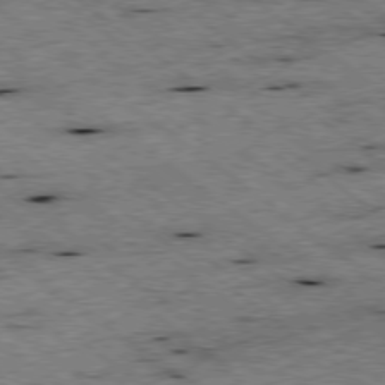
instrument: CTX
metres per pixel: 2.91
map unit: Ap
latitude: -78.9730
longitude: -50.8191
